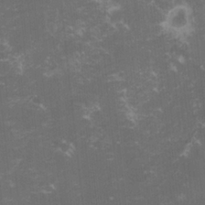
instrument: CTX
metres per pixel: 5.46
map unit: lHvf
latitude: -15.4077
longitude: -101.5938
